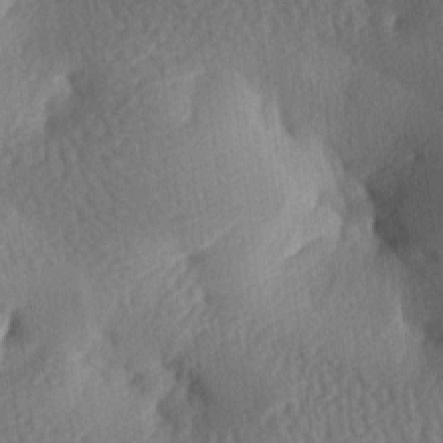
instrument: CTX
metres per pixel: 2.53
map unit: lAa
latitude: -8.0661
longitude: -127.7261
